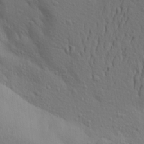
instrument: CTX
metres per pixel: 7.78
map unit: Aa
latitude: 18.7813
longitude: -143.9150
